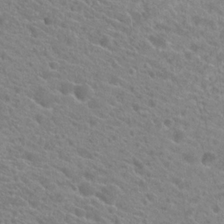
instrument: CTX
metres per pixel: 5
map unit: Hto
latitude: 21.6505
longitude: -39.0269
